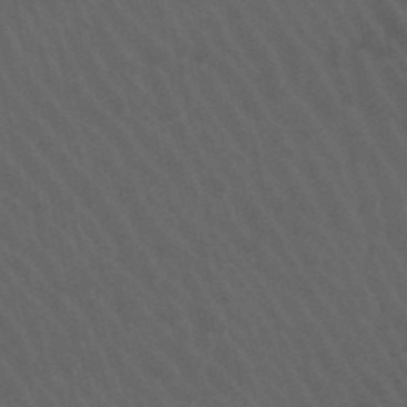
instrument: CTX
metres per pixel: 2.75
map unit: lHb
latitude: -46.5196
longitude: 77.0864
